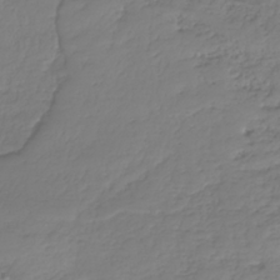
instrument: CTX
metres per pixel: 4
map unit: HNhu
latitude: -36.4629
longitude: 32.4440
